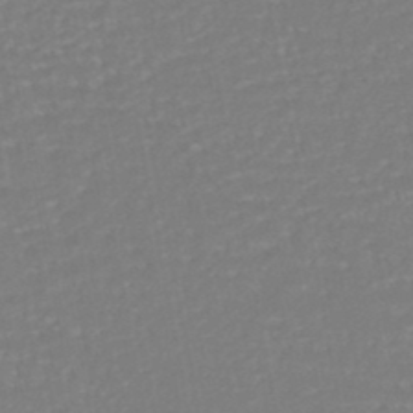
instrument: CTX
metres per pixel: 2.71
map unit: HNhu
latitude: -46.7274
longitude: 105.6533
